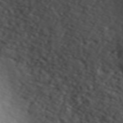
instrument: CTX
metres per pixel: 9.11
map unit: ANa
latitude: 44.9702
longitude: 21.8233
